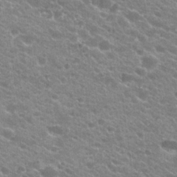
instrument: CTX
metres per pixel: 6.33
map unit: Hto
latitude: 23.5938
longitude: -35.6694
